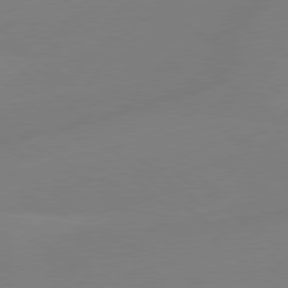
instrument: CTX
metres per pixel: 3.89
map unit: Hpe
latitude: 78.9703
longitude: -148.1767
